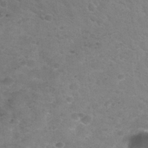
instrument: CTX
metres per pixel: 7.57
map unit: Nhu
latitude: 30.6302
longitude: -49.1592
